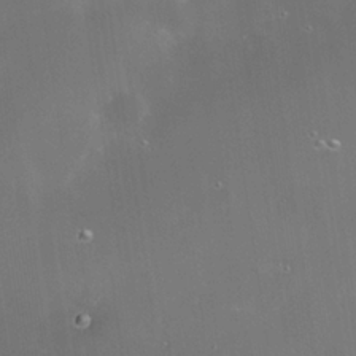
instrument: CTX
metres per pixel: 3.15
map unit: Nhe
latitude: -35.8611
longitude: -118.4223
